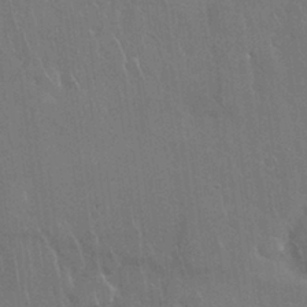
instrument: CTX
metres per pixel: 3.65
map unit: Nhu
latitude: 28.3089
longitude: -62.6113
